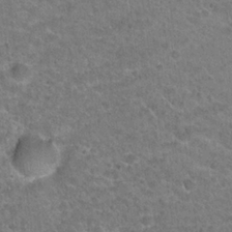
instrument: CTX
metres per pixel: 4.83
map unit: Hto
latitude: 21.6694
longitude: -48.9136
